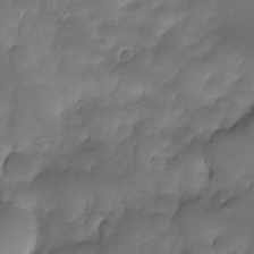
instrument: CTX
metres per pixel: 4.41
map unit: Nhe
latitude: -34.0094
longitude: -146.3468
